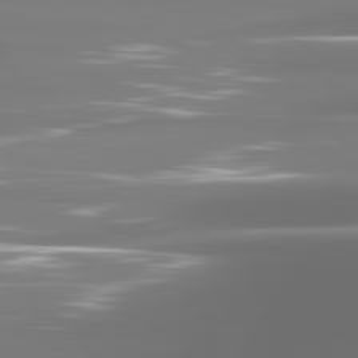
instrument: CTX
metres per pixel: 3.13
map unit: lApd
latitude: 81.5371
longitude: -136.0255
